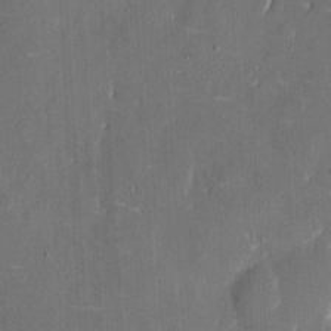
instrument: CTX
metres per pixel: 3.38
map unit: eHh
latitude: 6.1011
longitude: -69.0081
